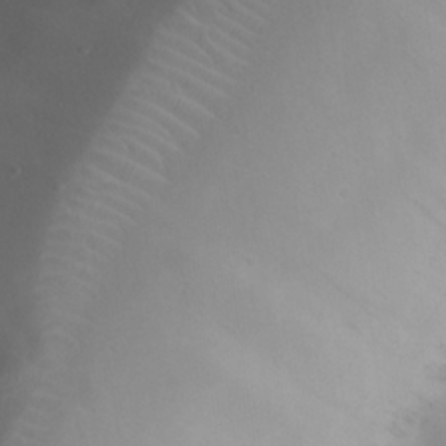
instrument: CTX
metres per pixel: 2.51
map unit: eHh
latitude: 23.3859
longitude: -66.1011
